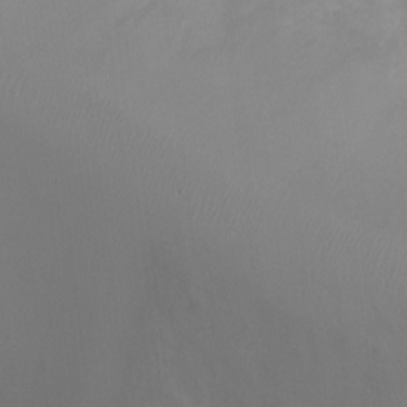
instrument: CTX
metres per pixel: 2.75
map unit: Ht
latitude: -2.5573
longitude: -19.0836
